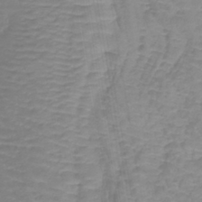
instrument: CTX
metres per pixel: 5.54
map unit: lHb
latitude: -41.0486
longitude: 66.0472
